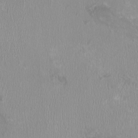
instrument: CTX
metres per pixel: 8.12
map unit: HNhu
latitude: -2.7085
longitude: -6.8569
